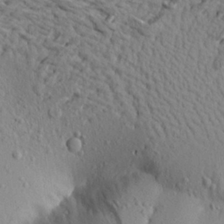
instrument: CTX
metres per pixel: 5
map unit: Aa
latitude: 20.4601
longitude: -148.7246
